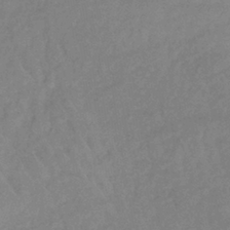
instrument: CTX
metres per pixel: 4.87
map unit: lHb
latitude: -40.2361
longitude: 70.3684
